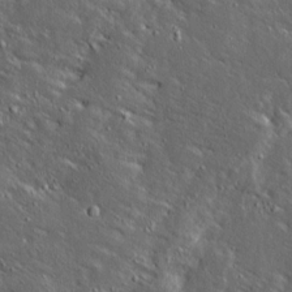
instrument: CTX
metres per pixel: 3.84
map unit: Ave
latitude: 14.8380
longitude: -138.5735
